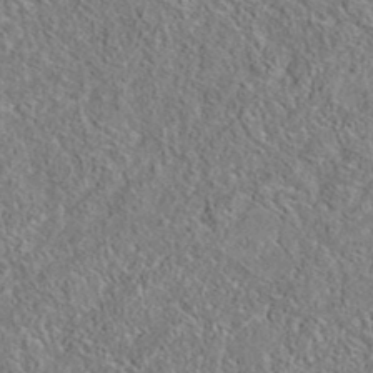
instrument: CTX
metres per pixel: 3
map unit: eAb
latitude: 35.9528
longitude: 113.4643
